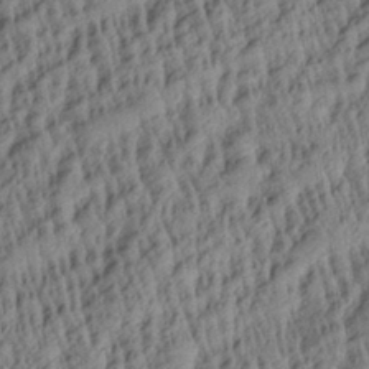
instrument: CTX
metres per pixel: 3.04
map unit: Aa
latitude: 29.4426
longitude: -137.7639
